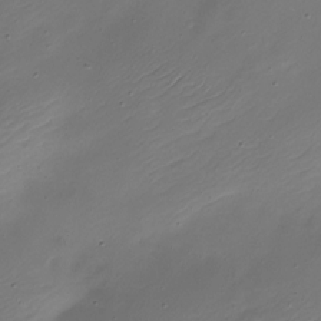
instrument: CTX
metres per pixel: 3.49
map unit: Nhe
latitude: -19.3321
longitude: 145.1809
